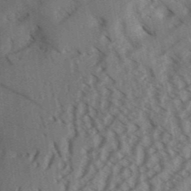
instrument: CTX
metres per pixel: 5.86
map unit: Aa
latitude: 31.2915
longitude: -138.8569
